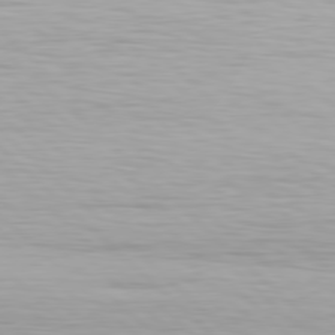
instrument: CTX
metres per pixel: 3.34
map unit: Hpe
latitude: 78.4790
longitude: -170.9136
